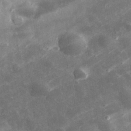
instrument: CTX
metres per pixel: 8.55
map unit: eHh
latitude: 32.4223
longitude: -78.9325
